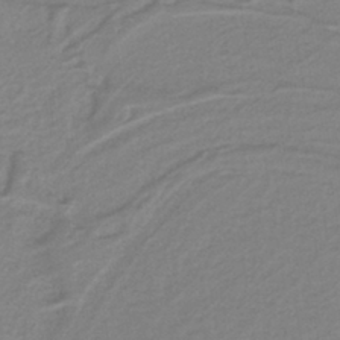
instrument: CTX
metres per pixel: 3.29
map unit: HNb
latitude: -41.4643
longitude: 51.6155
